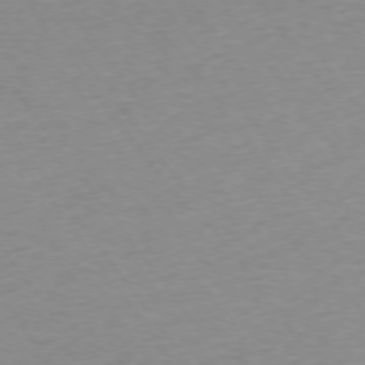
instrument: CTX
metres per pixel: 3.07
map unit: Ap
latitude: -74.6519
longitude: -67.6505
